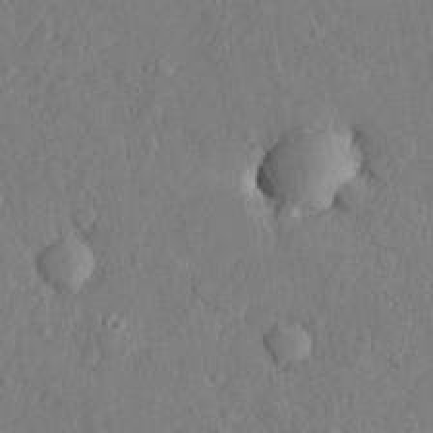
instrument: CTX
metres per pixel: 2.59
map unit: lHvf
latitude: 22.4223
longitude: 144.0094
